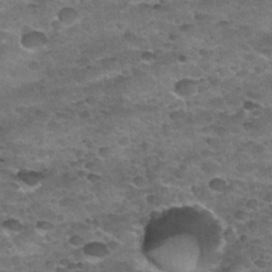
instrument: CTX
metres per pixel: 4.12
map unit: Nhu
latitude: 32.2333
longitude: -53.1970
